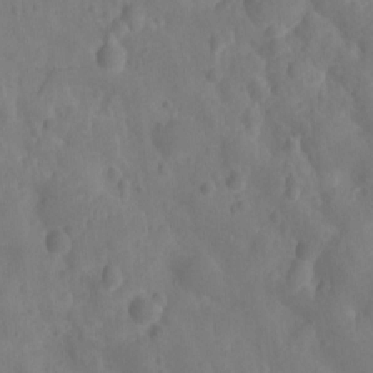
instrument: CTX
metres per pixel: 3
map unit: Ht
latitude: -9.9178
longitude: -21.7450
